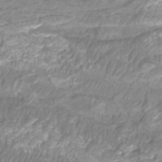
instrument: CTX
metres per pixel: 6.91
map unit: Htu
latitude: -12.6141
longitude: -69.7828
